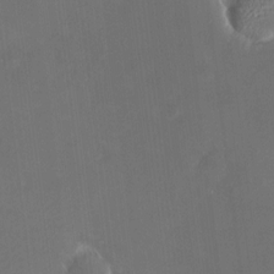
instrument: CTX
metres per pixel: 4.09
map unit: HNhu
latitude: 6.6301
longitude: 8.6707
